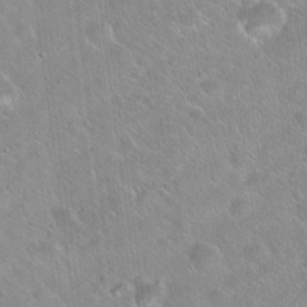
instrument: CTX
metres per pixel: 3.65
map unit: Hto
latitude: 20.1956
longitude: -53.5938
